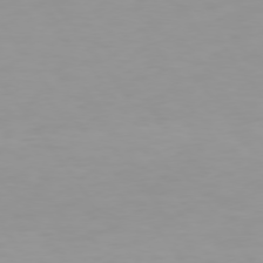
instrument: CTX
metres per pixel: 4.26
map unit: Hpe
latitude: 74.4790
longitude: -124.7435
